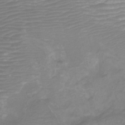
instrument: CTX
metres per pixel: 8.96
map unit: Nhu
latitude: -9.2565
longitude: -70.9514
